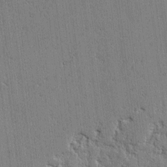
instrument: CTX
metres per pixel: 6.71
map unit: lAvf
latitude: -2.2739
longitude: -105.6694
